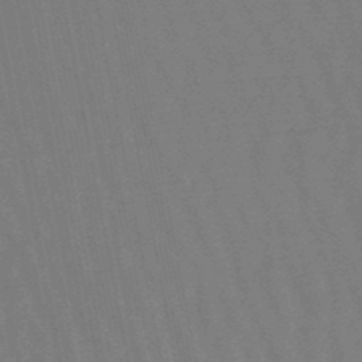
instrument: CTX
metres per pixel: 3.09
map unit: eHb
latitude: -47.2187
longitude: 80.4062
